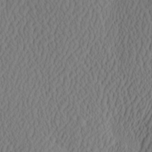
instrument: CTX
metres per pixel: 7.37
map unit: eHh
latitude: -3.0486
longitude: 16.8408
